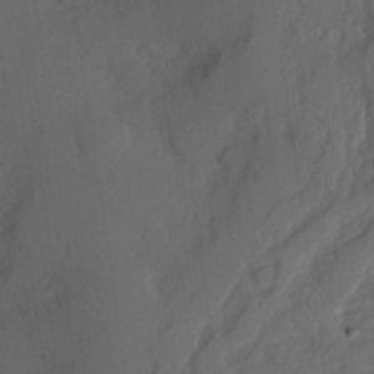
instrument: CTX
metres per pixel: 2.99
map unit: Hve
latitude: 12.6302
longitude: -89.7639
